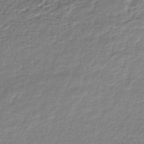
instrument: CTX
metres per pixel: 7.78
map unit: lHb
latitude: -41.4265
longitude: 70.5763
